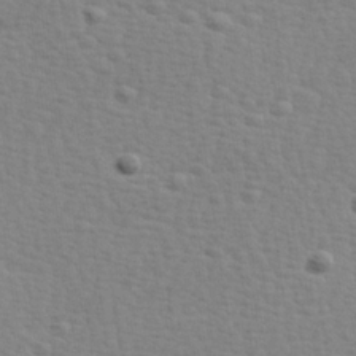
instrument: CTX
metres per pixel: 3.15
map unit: Hve
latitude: 25.9339
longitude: -93.9717
